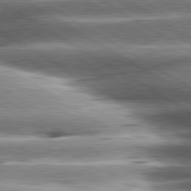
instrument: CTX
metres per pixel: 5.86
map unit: lApd
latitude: 80.4223
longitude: -142.2145
